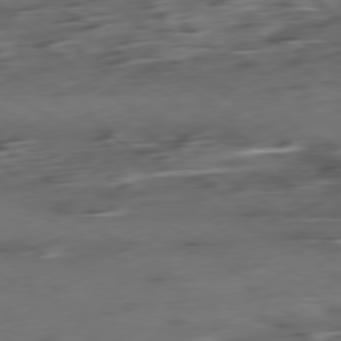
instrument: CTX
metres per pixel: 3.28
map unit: Ap
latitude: -79.2565
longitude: -57.6127
